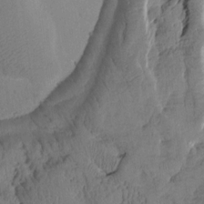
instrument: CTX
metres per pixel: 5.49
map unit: Htu
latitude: 1.3670
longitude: 177.1431
